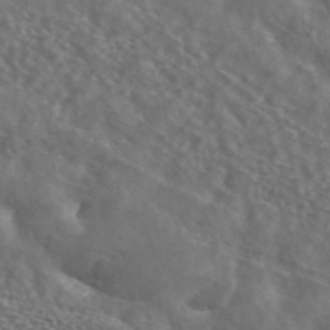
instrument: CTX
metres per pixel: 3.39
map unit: ANa
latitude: 43.1781
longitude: 23.4644
